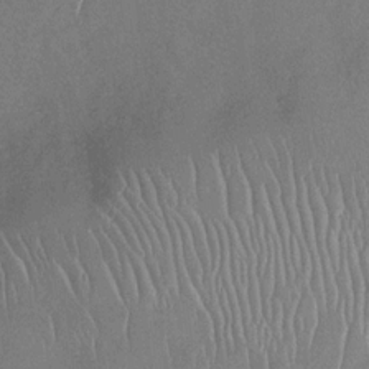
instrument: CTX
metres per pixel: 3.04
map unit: Nhu
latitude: -29.9367
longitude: -60.2333
